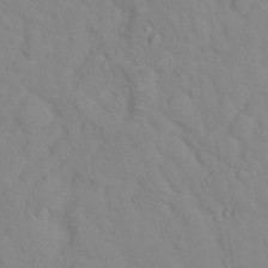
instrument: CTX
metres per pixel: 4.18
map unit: Hto
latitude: 17.3293
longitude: -36.2334
